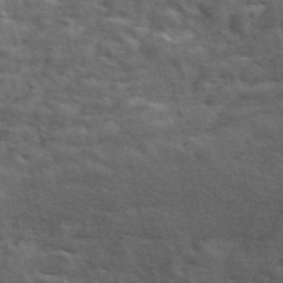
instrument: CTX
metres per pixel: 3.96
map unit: ANa
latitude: 49.6694
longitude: -82.4601
